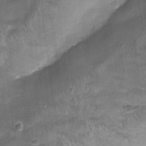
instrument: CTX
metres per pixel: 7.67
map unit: Nhu
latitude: 0.6112
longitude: -17.3670
